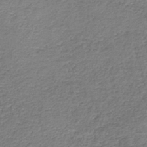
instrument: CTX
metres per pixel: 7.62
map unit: HNb
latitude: -36.6707
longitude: 51.0108
